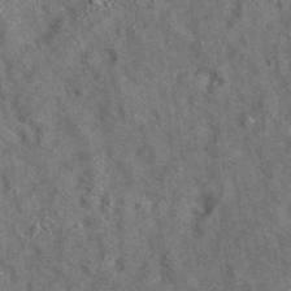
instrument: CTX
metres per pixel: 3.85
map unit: eAb
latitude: 35.6882
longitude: 114.5196
